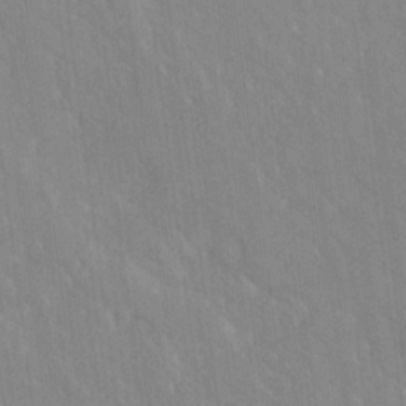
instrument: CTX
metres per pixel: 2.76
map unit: Ave
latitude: 19.3481
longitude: -136.3656
